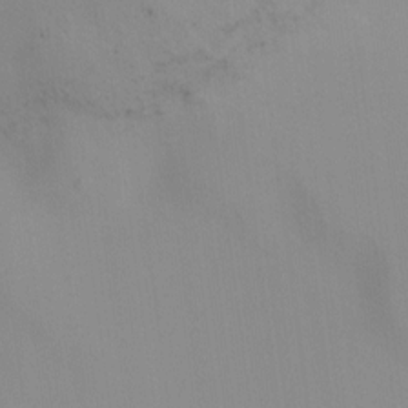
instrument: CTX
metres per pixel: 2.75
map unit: Ht
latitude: -10.4818
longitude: -45.8583
